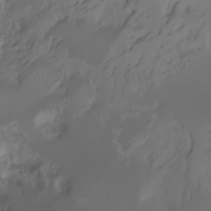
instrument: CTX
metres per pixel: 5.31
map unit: Ht
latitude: -7.5210
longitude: -29.9150
